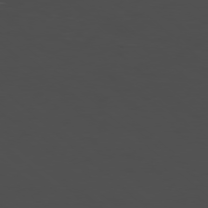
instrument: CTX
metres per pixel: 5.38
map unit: Hpe
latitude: -78.3684
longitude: 15.4266
